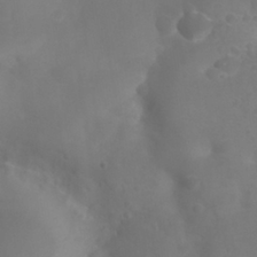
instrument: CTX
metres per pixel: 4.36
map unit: Nhu
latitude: 27.3293
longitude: -55.4237
